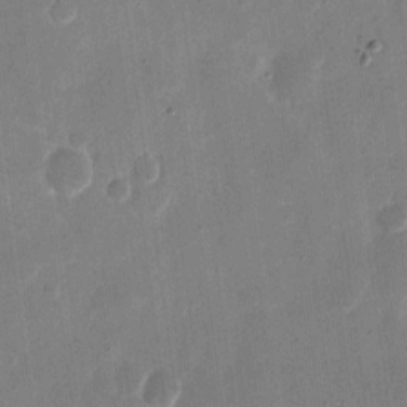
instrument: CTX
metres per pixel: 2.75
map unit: eHh
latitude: 10.5924
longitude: -68.6302
